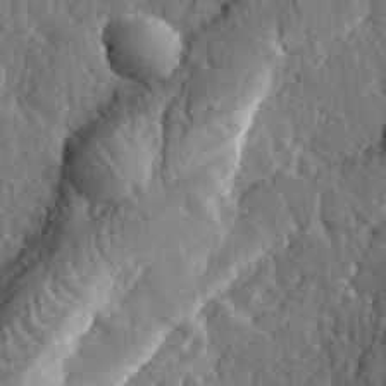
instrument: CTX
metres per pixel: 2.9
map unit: eHh
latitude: 32.5924
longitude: -80.0255
